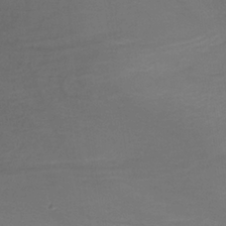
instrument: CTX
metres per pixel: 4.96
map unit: lHb
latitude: -34.8786
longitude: 64.5007
